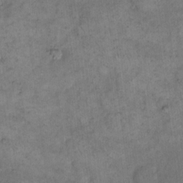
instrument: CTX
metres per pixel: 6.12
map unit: eHh
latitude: 14.4034
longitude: -65.2915
